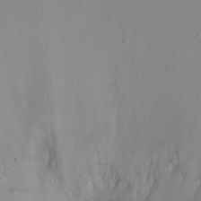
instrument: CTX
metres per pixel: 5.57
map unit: Ht
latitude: -2.4628
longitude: -18.8191
